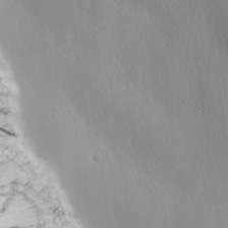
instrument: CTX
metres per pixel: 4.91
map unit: lHvf
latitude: 21.9528
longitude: 142.1227
